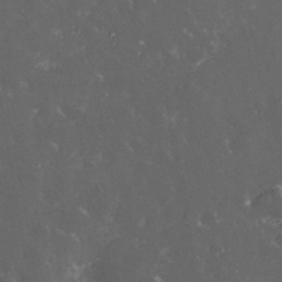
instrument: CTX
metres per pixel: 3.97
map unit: eHh
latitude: 33.3860
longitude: -62.0444
